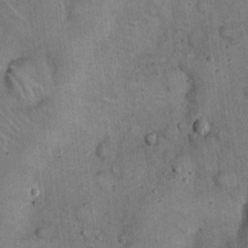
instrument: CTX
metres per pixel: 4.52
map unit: eHh
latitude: 20.0822
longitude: -60.7624
